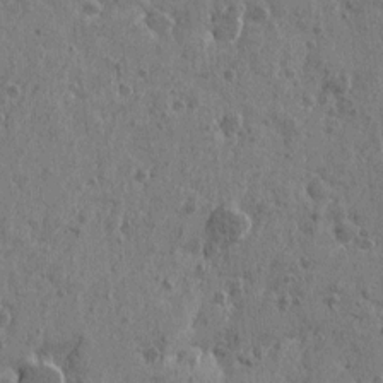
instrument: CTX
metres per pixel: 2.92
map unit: Htu
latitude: -5.0675
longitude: 179.7666
